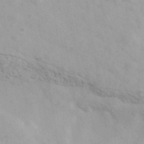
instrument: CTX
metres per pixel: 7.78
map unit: Ave
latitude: 39.6127
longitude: -106.9703
